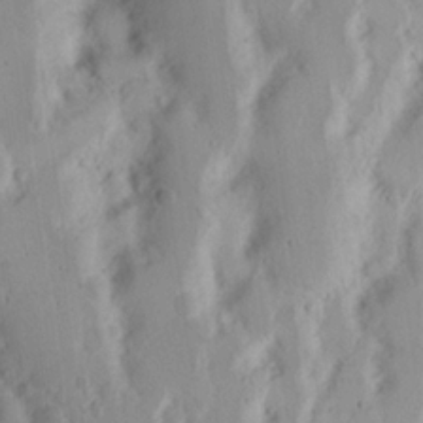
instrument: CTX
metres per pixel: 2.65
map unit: Nhu
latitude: 16.8002
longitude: -74.0822
